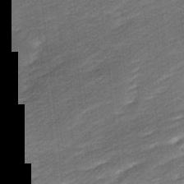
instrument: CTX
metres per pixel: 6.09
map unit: Ave
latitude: 16.9325
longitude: -137.4238
